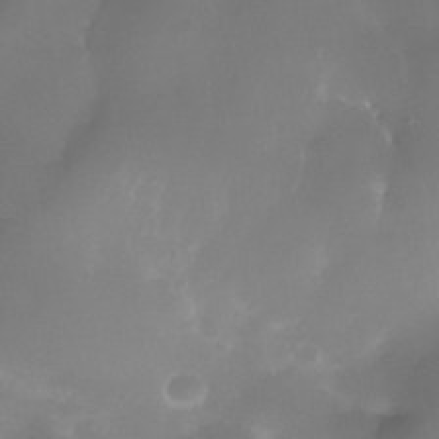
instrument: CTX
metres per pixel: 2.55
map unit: Nhe
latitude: -36.1794
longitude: -130.9892
